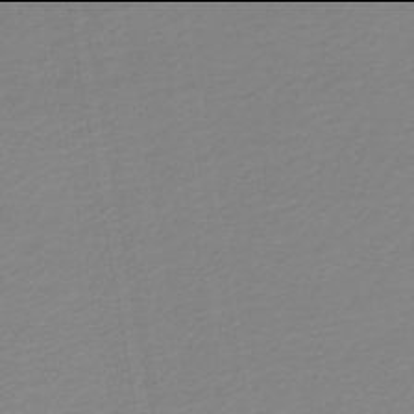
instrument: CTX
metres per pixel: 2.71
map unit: lHb
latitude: -46.0094
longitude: 67.1242
